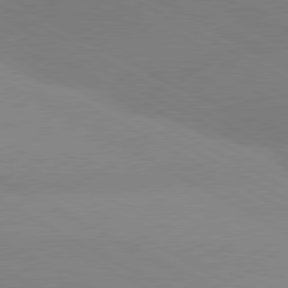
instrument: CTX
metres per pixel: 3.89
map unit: lApd
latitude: 80.4790
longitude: -153.7072
